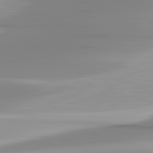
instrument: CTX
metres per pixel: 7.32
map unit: lApd
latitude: 82.8380
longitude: -139.0458
